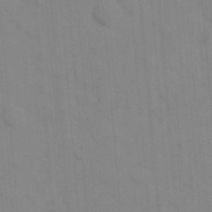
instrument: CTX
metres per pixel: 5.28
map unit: eHh
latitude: 18.2900
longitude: -64.0255
